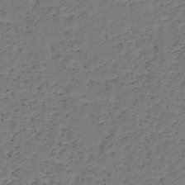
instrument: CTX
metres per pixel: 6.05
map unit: HNb
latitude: -48.9164
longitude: -40.0822
